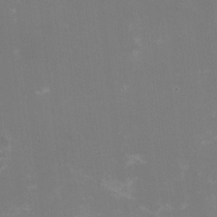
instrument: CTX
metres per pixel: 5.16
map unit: HNhu
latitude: -1.9556
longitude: -3.8016
